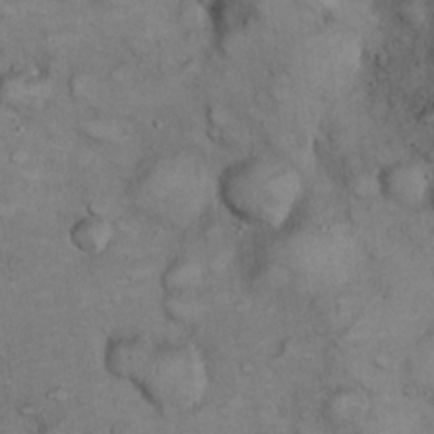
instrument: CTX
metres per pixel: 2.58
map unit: eHh
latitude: 22.5546
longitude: -60.1011
